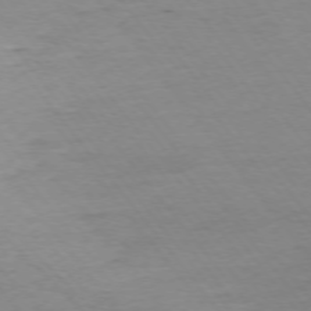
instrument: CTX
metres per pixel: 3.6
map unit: Ap
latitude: -75.4833
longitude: -80.3089
